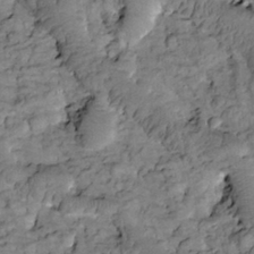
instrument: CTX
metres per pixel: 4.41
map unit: Htu
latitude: -2.2739
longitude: 173.6911
